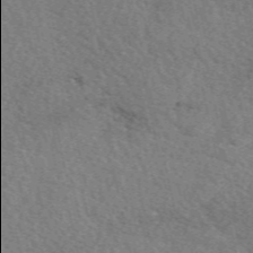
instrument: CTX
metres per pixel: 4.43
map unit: eAb
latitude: 50.3845
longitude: 114.0094
